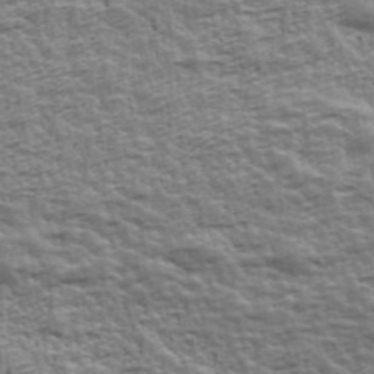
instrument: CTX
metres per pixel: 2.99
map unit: Ave
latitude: 42.5735
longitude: -112.1767
